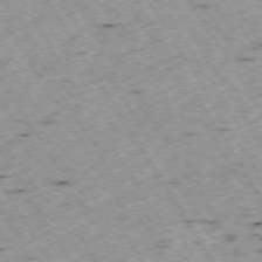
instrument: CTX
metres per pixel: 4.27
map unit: Hpe
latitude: -73.7855
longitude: 7.7666
